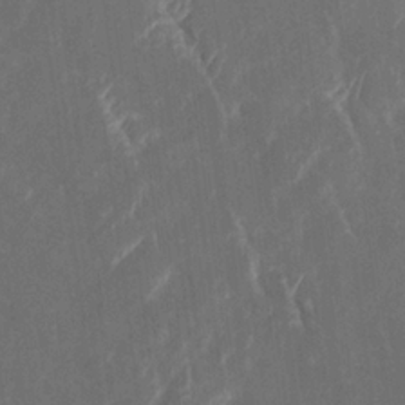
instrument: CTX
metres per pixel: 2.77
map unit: Htu
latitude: 0.8758
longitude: 147.4076
